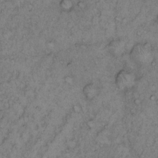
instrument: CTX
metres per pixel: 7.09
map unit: Hto
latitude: 12.6491
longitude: -58.5546
